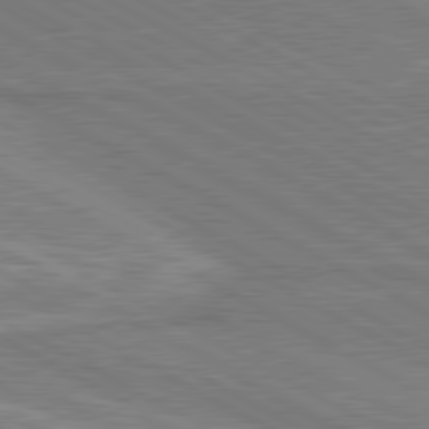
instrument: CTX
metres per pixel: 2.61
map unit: lApd
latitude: 80.5735
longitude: 141.9745
